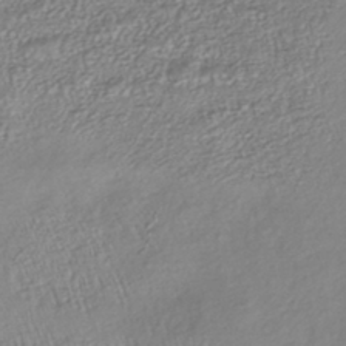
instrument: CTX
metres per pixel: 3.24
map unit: lHb
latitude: -40.7085
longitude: 73.3698
